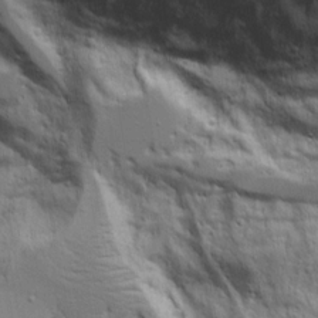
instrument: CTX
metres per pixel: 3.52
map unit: Aa
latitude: 17.8961
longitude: -125.1025
